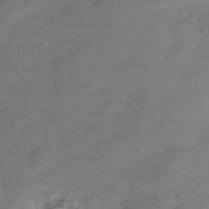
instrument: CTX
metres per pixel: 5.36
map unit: Hve
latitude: -32.9353
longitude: 91.5966
